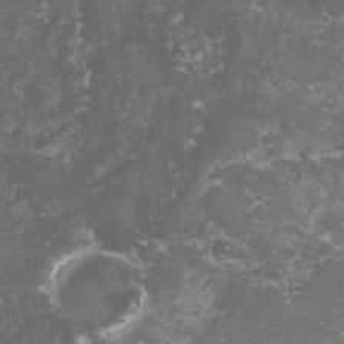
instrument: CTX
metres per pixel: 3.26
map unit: lHvf
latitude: -14.8786
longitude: -99.5182
